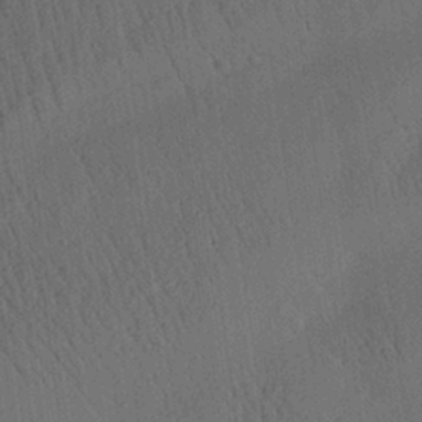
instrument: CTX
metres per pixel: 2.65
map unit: Aa
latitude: 25.8961
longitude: -141.6693
